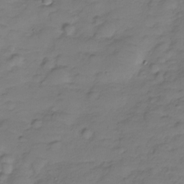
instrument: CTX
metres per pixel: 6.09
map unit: Hve
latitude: -28.7085
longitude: 94.4251
